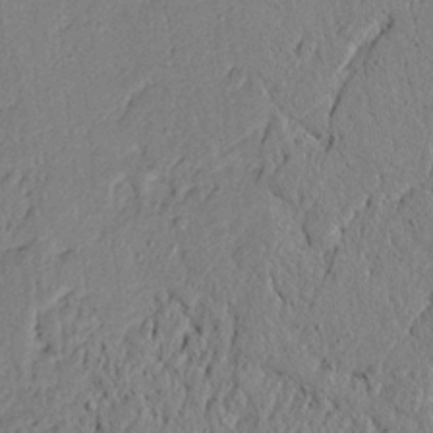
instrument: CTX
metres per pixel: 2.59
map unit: lAvf
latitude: 5.8205
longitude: 165.7478
